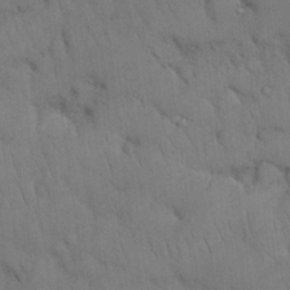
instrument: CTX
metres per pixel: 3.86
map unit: Nhu
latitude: 26.8380
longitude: -69.3860
